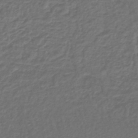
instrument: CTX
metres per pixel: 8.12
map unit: lHb
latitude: -43.2187
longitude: 61.8800
